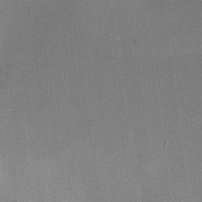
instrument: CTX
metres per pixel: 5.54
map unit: HNhu
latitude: 7.9528
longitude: 8.4440
